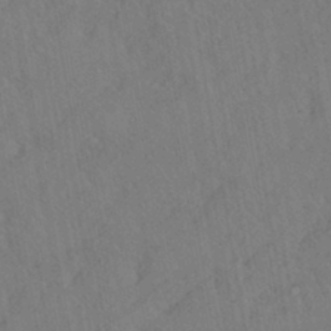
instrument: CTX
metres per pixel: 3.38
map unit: HNhu
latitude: -39.6155
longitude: 107.2754
